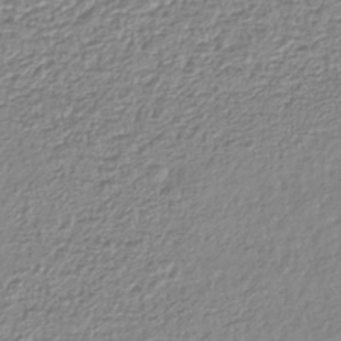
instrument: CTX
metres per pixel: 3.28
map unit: lHb
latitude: -41.5399
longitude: 72.1039
